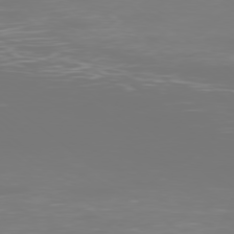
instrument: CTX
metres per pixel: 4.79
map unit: Ap
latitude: -78.7085
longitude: -60.2522
